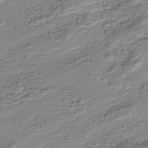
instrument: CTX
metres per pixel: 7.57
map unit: Nhu
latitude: -38.3684
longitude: -81.8205
